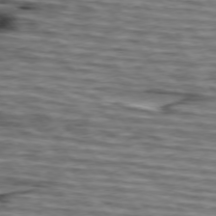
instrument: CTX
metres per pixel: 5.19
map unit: lApd
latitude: 75.0270
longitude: -72.6680
